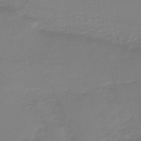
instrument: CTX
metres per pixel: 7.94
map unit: lHb
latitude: -44.6519
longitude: 55.8045
